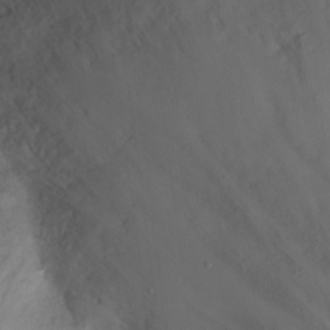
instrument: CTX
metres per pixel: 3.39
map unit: Nhu
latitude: 23.5749
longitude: -62.8380
